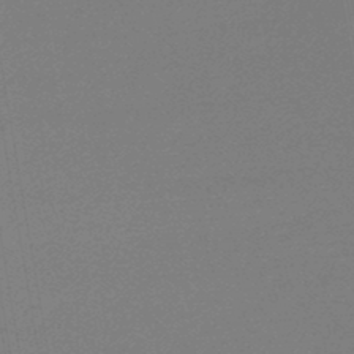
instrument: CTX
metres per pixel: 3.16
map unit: lHb
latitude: -46.1417
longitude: 59.2375
